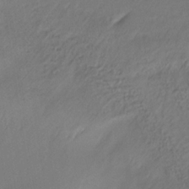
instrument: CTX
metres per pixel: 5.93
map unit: lHb
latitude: -32.5952
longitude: 63.7099
